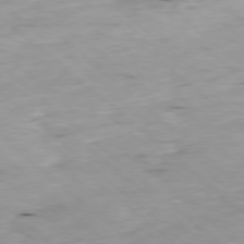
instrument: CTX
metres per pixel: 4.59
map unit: Ap
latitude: -78.4440
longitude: -88.9514
